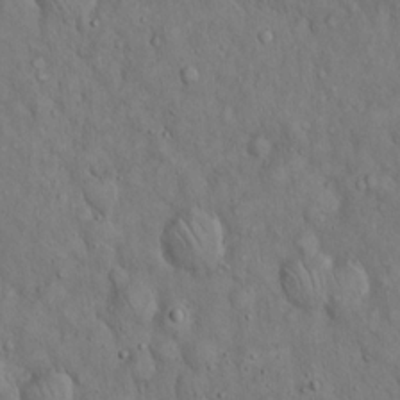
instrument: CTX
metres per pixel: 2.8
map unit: Hto
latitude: 15.2159
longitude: -58.1767
